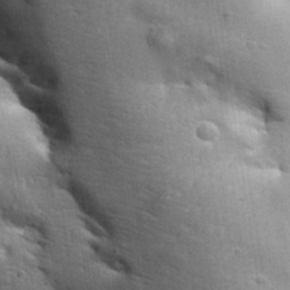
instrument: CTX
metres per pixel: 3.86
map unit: Aa
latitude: 32.9514
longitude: -144.3089
